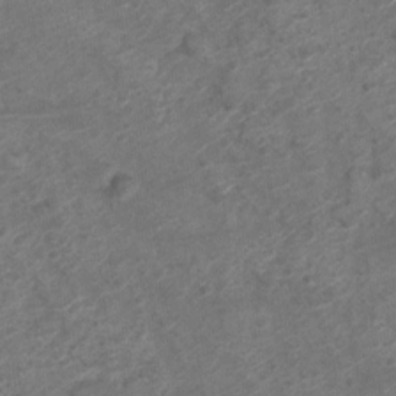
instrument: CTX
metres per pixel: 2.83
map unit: Nve
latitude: -19.0486
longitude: 107.0109
